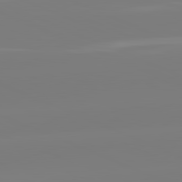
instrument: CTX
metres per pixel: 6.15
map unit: lApd
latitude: 81.7261
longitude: -158.6491
